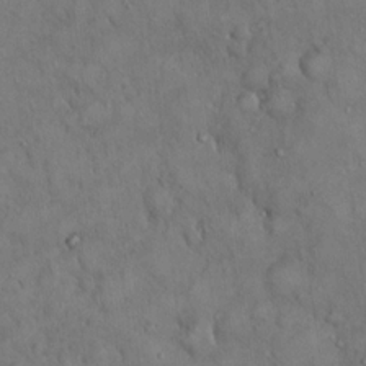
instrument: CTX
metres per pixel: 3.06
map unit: Hto
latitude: 18.9702
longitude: -60.4223
